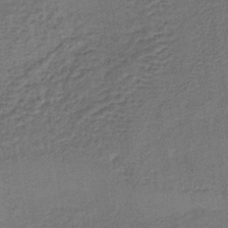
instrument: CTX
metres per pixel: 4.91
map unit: lHb
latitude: -38.5196
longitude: 59.8233
